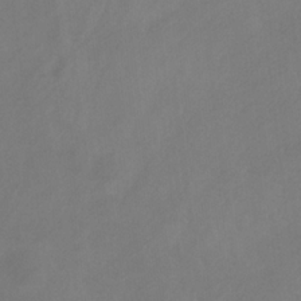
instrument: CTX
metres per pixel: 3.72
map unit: HNb
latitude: -31.0675
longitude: 64.0094
